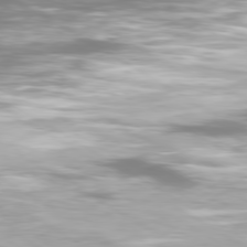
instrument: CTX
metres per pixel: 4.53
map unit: Ap
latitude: -80.1228
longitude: -60.6490
